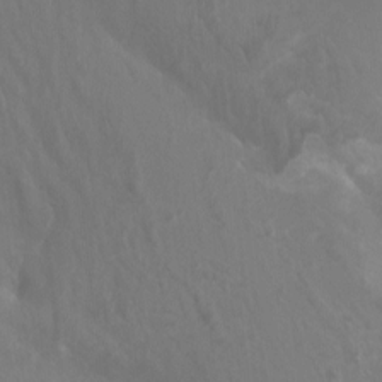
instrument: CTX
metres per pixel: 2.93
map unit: Nhu
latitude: -8.3873
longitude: -78.7247
